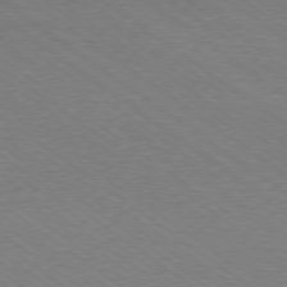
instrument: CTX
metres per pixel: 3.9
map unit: Hpe
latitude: -79.2942
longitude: 8.7274
